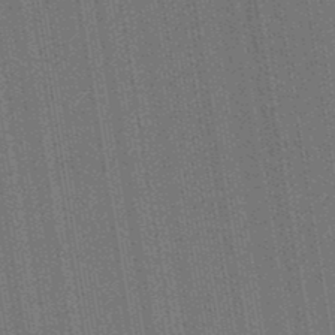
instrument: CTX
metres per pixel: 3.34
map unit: lHb
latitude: -47.7477
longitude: 74.3873
